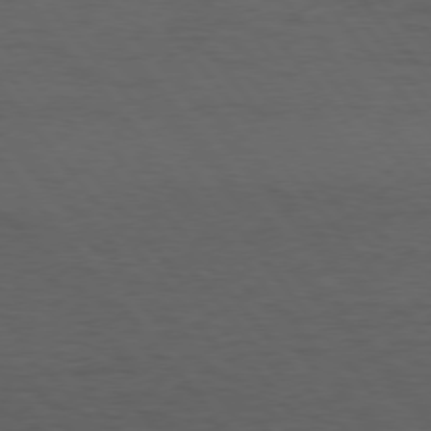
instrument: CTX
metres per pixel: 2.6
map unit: Hpe
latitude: 75.3104
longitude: -145.6505
